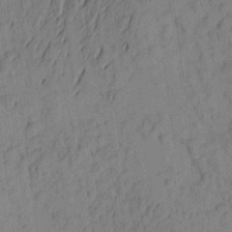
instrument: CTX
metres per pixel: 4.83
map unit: Aa
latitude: 22.8191
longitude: -148.8569
